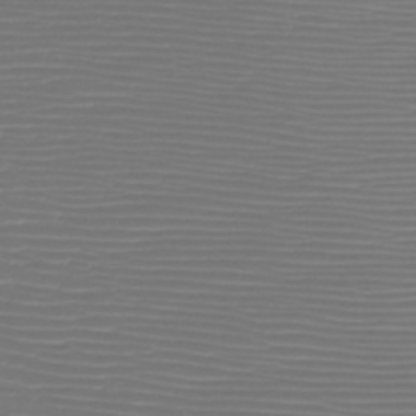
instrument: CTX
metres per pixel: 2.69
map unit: HNb
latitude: -46.7085
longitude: -41.9906
